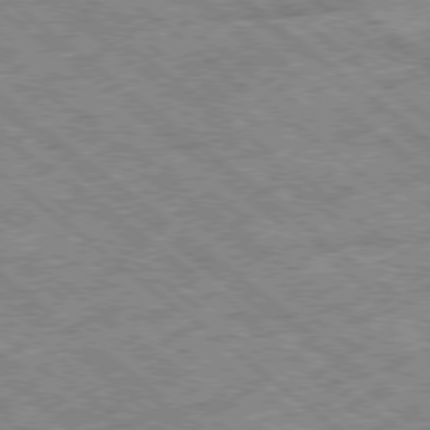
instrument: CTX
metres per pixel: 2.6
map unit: Ap
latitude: -78.8597
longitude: -51.5749
